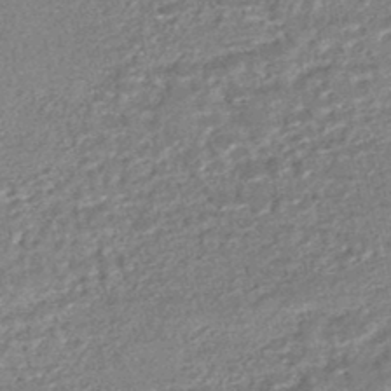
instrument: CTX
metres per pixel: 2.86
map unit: HNhu
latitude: -47.5966
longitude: 102.4062
